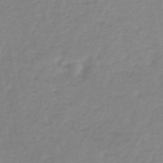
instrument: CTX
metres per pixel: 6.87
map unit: lHb
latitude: -45.1242
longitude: 66.0283
